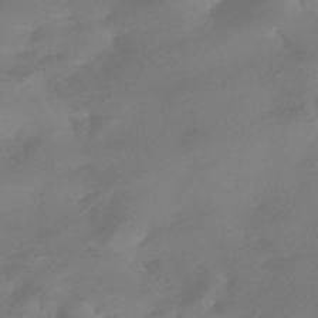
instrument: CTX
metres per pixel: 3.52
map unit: HNhu
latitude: -42.8596
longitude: 92.1039
